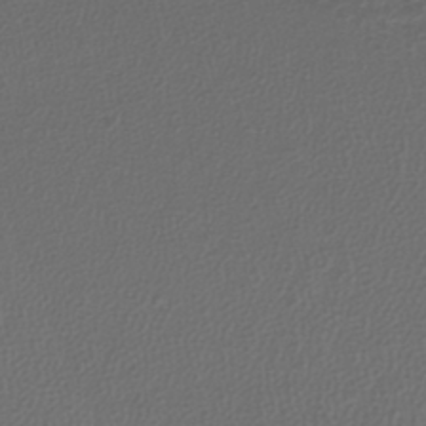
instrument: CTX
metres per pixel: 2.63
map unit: lHb
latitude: -38.0850
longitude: 63.7099
